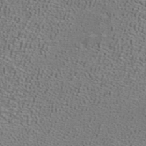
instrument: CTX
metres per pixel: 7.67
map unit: ANa
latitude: 39.9528
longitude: 21.1242
